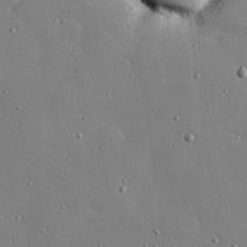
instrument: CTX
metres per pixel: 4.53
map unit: Hve
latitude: 26.5168
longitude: -92.5356
